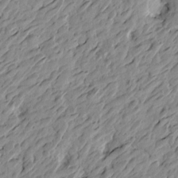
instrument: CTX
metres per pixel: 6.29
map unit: Htu
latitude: -4.0661
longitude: -179.6505
